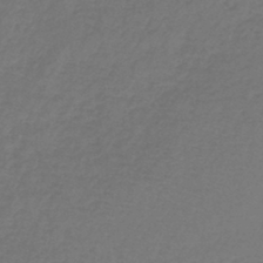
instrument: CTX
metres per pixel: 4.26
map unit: lHb
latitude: -42.5573
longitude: 62.4062
